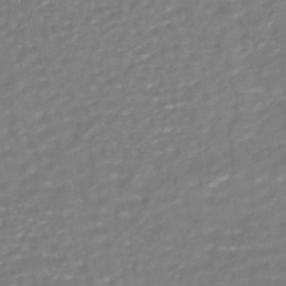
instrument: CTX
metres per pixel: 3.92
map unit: HNhu
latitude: -46.6518
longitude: 103.6533
